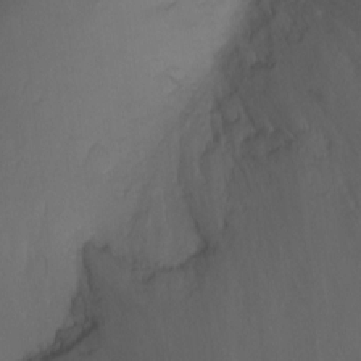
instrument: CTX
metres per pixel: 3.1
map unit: Ht
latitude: -11.6155
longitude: -35.4615
